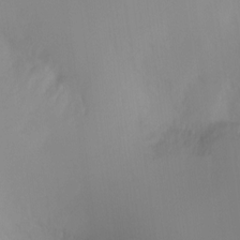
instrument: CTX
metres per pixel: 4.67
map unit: Ht
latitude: -17.1243
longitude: -46.5924
